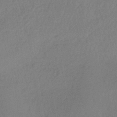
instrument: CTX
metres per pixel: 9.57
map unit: lHb
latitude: -38.5952
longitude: 68.4062
